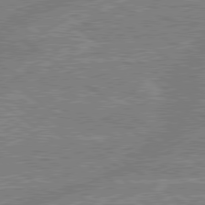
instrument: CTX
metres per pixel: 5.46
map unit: lApd
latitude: 79.5182
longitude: -156.4412
